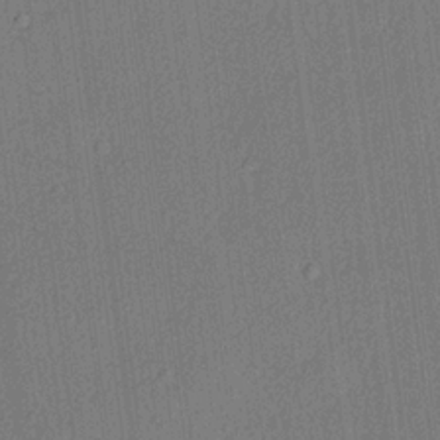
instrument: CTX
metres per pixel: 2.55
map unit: lHvf
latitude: 21.1592
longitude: 141.6155
